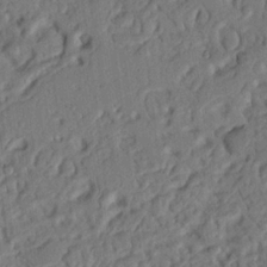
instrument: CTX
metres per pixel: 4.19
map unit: Nhu
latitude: 20.8758
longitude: -77.1025
